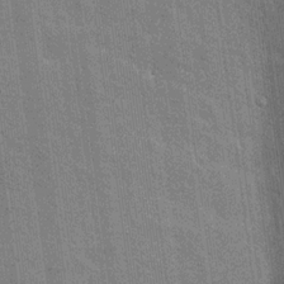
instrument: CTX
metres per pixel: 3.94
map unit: Nhu
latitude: 18.5168
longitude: -30.8947
